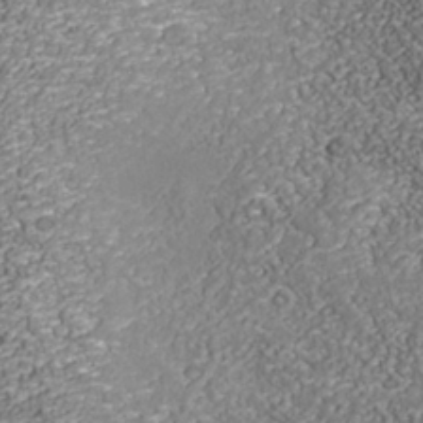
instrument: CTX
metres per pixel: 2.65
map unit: Nhu
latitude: -38.7652
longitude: -83.6693
